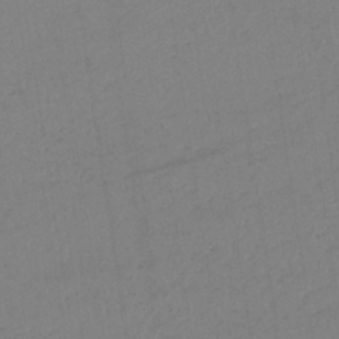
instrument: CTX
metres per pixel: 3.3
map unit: HNb
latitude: -33.8234
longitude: 63.8044
